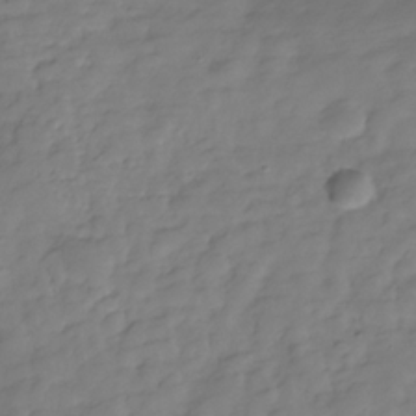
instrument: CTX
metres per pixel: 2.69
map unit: Hve
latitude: -29.5399
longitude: 91.8045
